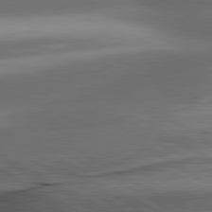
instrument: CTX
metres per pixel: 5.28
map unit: lApd
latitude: 80.7624
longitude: -142.9892
